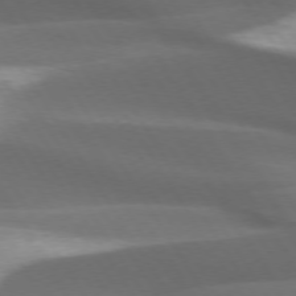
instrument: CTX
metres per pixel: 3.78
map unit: lApd
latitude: 73.7261
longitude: -52.0255
